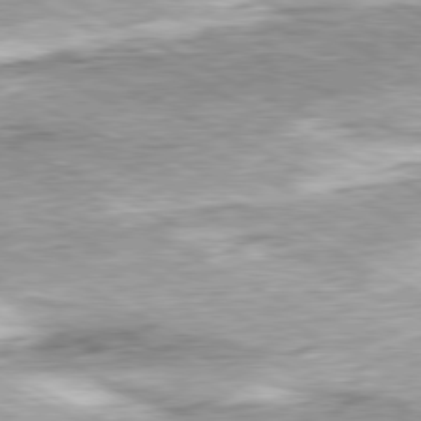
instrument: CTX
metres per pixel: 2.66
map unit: Ap
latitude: -80.7086
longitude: -84.5546
